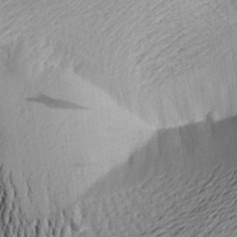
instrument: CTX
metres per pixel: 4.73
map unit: Aa
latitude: 23.9717
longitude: -150.0822
